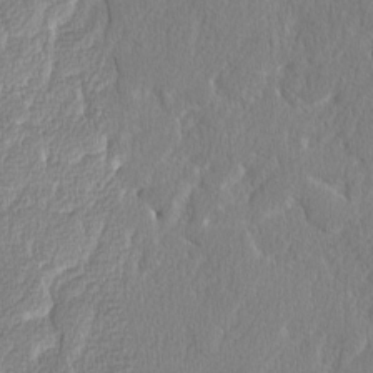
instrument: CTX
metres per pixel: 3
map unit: lAvf
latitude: -8.1228
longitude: -112.4601
